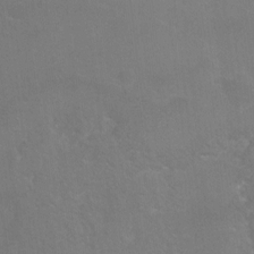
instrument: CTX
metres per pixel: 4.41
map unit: Ht
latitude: -7.3320
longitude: -35.4993
